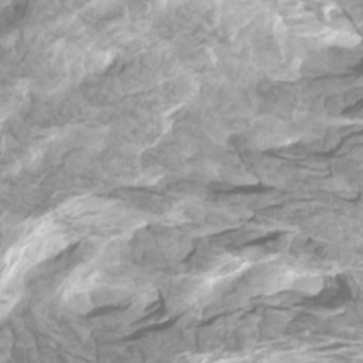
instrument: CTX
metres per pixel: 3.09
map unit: Htu
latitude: -10.1984
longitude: -73.8772
